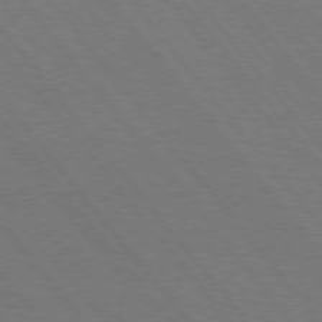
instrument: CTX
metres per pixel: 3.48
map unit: Hpe
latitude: 75.3104
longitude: -138.3089
